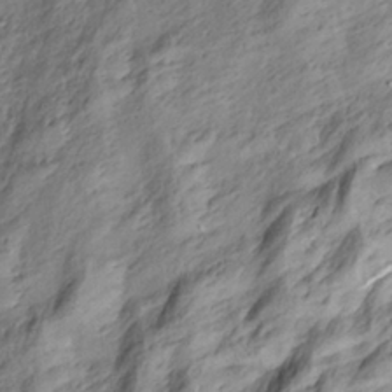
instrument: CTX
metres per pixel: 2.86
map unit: Nve
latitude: -6.9541
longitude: 174.5006
